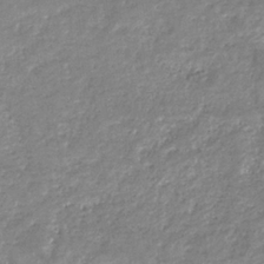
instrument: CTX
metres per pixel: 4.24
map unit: eHb
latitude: -34.0850
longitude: 73.4454
